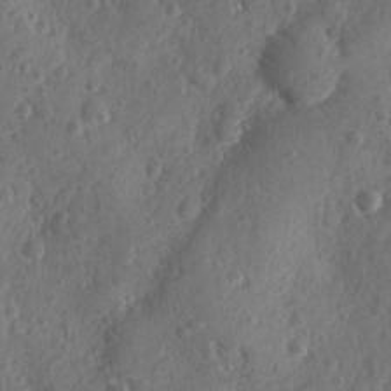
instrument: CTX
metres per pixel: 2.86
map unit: Ave
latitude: -9.8989
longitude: -118.7624
